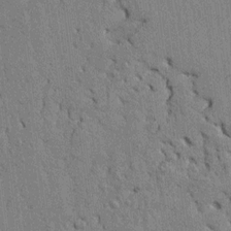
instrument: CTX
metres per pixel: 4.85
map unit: lAvf
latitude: 7.8961
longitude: 166.4818
